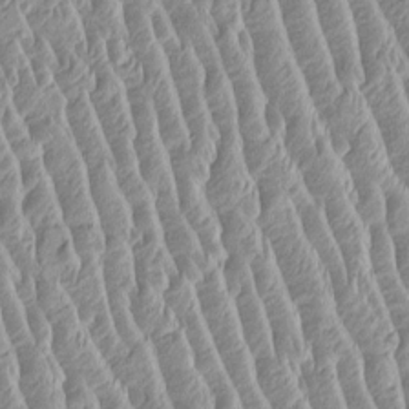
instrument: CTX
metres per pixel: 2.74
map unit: Htu
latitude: -4.6896
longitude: 157.6533
